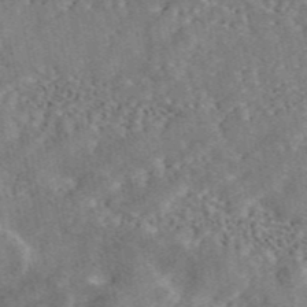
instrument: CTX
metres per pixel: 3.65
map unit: ANa
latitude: 46.4412
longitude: 50.1795
